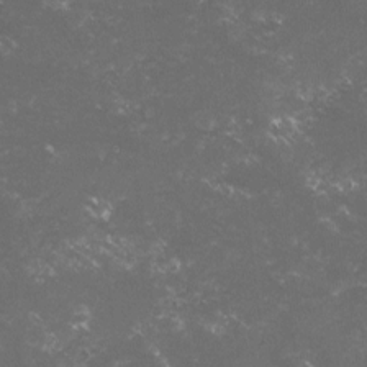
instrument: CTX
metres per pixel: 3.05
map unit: lHvf
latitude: -15.4077
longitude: -101.9906
